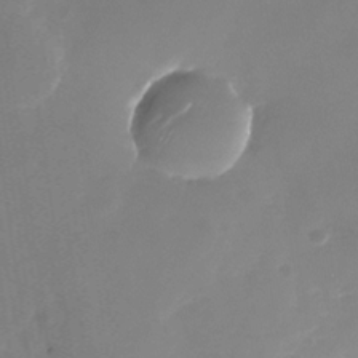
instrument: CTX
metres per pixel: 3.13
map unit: Nhu
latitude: -28.9164
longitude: -69.4238
